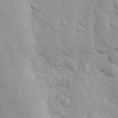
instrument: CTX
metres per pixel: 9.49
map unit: eHh
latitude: 31.9906
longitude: -61.3859
